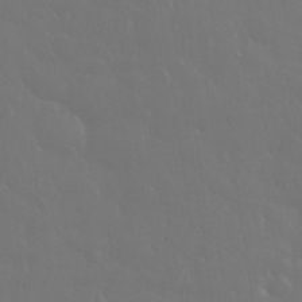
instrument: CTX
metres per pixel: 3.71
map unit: eHh
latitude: 33.4615
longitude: -60.5357
